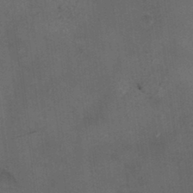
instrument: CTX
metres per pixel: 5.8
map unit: HNhu
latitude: 6.0633
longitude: 0.4440
